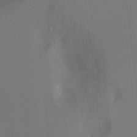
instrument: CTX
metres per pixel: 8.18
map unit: Ht
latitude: -8.0472
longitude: -28.2144
